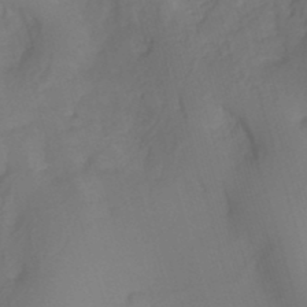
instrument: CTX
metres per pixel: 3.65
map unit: HNhu
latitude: -26.6896
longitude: 74.3496
